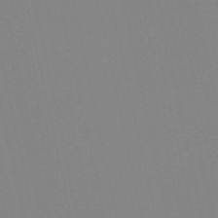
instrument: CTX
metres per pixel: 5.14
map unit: HNb
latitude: -52.8974
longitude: -36.8191
